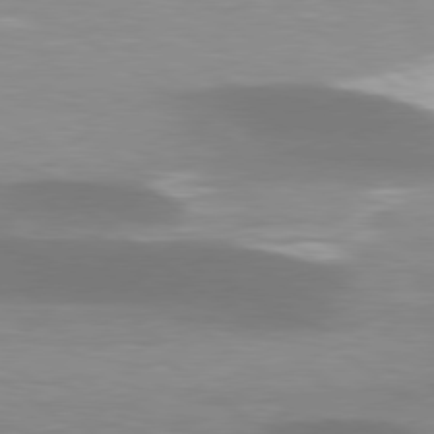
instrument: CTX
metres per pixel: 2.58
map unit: lApd
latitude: 79.0459
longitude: -47.6316
